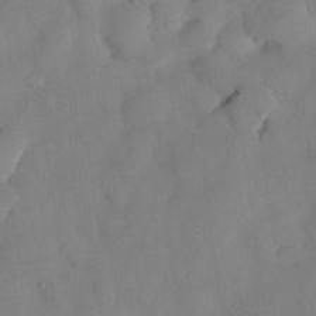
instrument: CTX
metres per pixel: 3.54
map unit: Nhu
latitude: 26.5357
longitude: -72.8002
